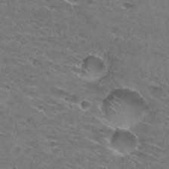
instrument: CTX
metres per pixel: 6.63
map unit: Hto
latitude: 29.7449
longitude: -46.6113
